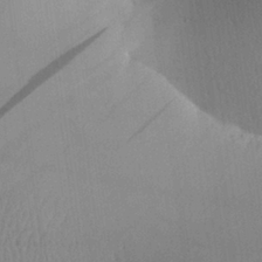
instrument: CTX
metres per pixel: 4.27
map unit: Aa
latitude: 27.7072
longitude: -137.2348
